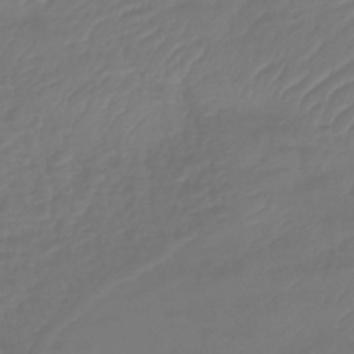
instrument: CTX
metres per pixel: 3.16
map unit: lHb
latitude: -43.0864
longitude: 81.5588
